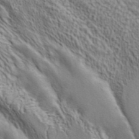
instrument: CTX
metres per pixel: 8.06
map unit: ANa
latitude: 43.1025
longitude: 54.4629
